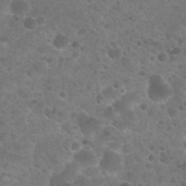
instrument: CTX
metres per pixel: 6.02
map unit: Nhu
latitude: 25.7449
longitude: -51.6316
